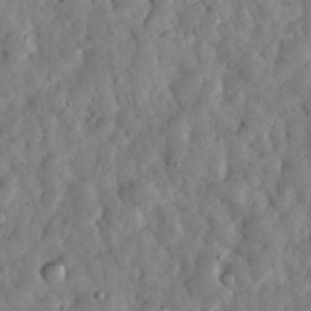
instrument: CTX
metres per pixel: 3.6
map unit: eHh
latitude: 33.9906
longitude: -69.5182
